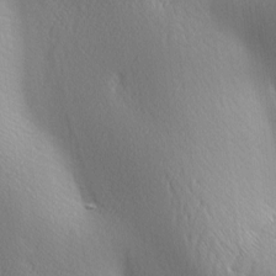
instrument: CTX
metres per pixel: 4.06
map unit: lAa
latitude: -5.1242
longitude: -121.5938
